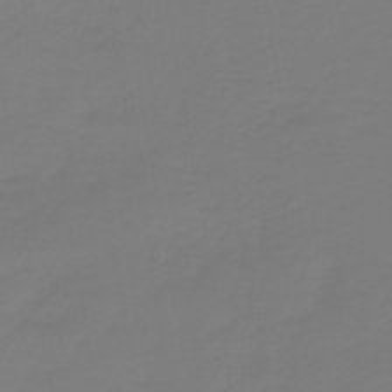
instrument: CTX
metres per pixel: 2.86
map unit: lHb
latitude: -42.8219
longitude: 63.8611
